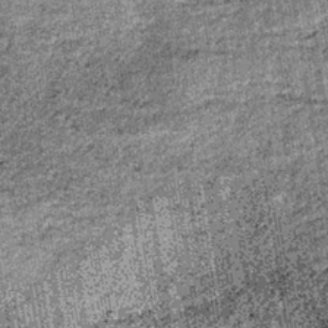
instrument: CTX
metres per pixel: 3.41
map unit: lHb
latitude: -38.6329
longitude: 67.3699
